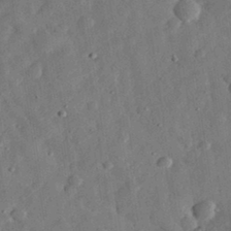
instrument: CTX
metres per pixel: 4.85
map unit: eHh
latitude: 31.7450
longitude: -76.3278
